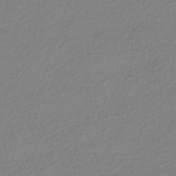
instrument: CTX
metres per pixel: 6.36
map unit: HNhu
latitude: -43.6154
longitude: 96.5007
